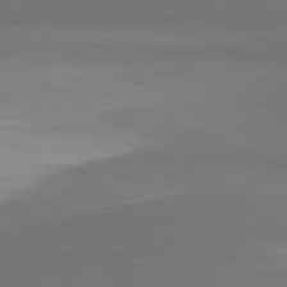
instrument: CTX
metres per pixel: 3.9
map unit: lApd
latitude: 81.7639
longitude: 156.5763
